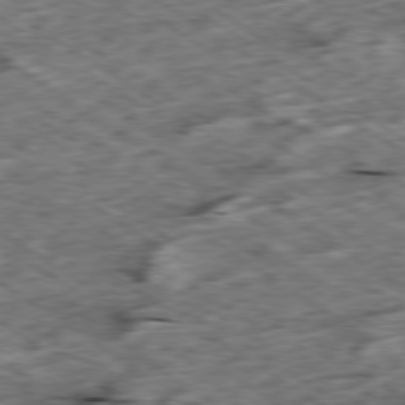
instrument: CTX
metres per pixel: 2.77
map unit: Ap
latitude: -79.7099
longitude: -85.0836
